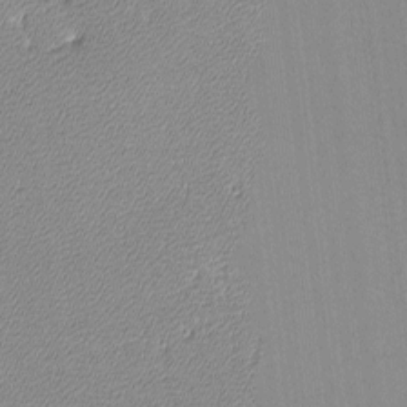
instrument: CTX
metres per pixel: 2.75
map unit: lHvf
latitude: -12.2362
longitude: -103.5182
